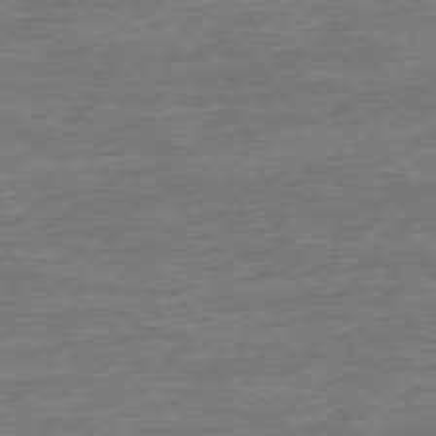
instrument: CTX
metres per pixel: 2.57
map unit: Ap
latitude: -75.4266
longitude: -93.4804
